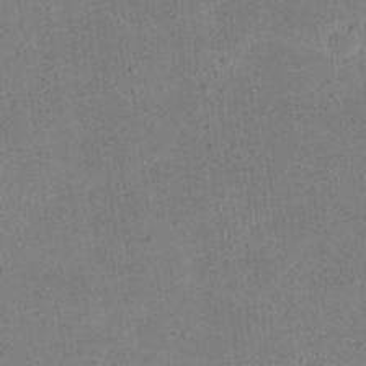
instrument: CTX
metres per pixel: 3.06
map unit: eHh
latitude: 18.8380
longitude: -71.0647
